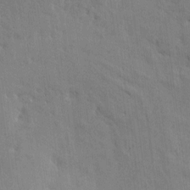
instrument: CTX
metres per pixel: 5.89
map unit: eHh
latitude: 6.6679
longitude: -72.4979
